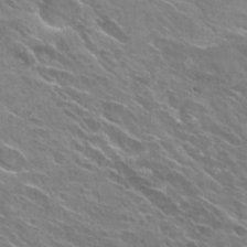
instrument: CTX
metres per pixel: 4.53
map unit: Hto
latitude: 29.6694
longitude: -43.3482
